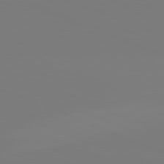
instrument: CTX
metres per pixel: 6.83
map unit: lApd
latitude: 82.0822
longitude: 146.8597
